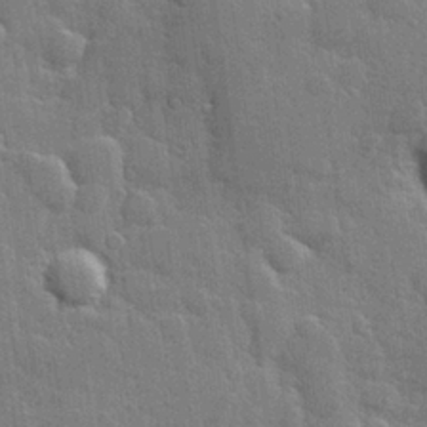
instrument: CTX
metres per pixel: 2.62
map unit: Hve
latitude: 24.9891
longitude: 149.6911
